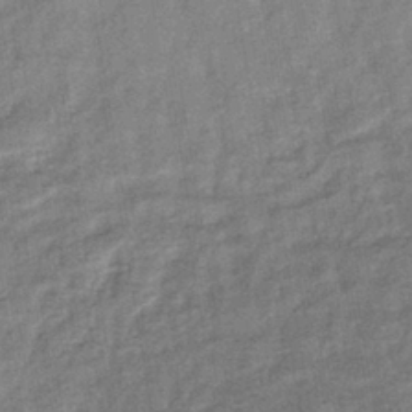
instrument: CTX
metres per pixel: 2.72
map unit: eHb
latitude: -39.5588
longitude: 80.8786
